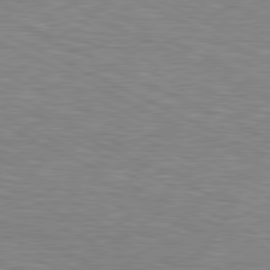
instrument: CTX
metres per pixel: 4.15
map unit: lApd
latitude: 79.7639
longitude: -113.8394
